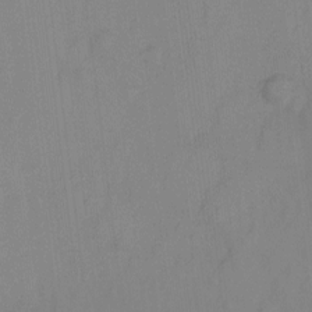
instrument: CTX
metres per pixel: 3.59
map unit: Ht
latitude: -11.1053
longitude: -39.1214
